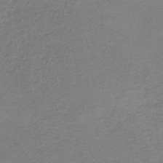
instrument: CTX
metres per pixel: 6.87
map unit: HNb
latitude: -35.3510
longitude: 52.6518
